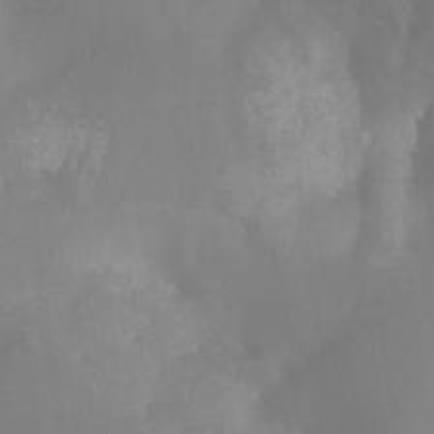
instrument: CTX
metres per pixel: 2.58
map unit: Nhu
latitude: -8.6518
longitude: -52.4412
